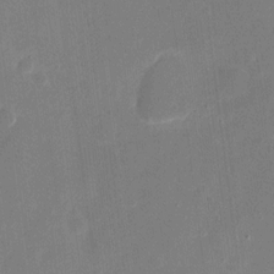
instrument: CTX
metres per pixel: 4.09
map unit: eHh
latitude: 10.6113
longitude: -69.0270
